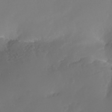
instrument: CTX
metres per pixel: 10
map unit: Nhe
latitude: -34.7841
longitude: -145.1781
